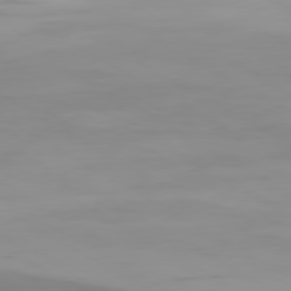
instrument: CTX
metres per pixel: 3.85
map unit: Hpe
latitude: -80.5763
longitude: 18.6707
